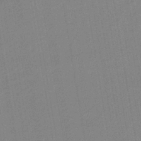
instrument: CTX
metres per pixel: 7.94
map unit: lHb
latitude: -42.1227
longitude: 68.4629
